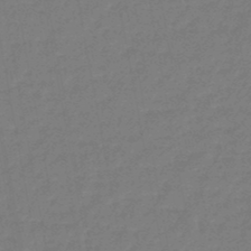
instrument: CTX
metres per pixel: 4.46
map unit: eHb
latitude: -46.3306
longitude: 82.2172
